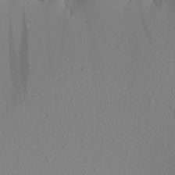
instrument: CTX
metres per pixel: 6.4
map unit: Aa
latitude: 20.9325
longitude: -145.8961
